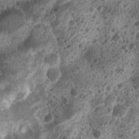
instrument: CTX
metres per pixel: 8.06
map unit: Nhu
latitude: 7.0647
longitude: -21.9906
